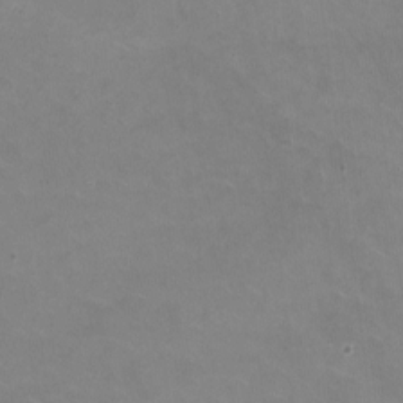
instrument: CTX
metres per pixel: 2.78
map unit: HNhu
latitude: -1.8801
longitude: -2.2333
